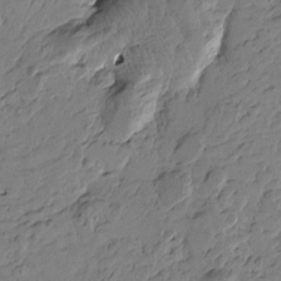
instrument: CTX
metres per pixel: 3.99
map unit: Htu
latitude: -3.8233
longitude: -178.4034
